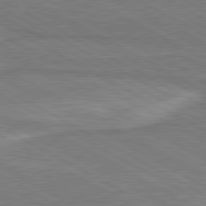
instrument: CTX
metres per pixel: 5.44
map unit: lApd
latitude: 80.6490
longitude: 142.0283
